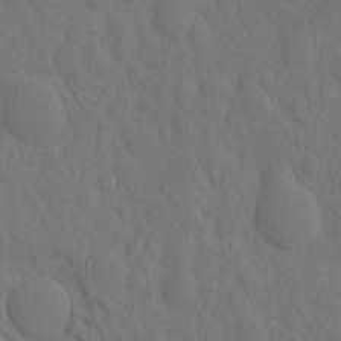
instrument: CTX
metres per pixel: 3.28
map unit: eHh
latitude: -2.3873
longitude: 18.1039
